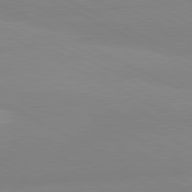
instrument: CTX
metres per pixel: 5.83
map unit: lApd
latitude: 81.1025
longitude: 179.2565
